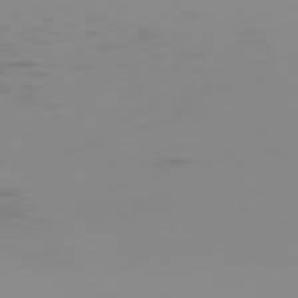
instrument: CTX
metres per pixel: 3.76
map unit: Ap
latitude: -79.4832
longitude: -94.1767
